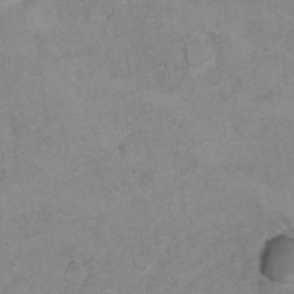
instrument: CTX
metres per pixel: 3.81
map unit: Hto
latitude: 7.2159
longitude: -35.1592
